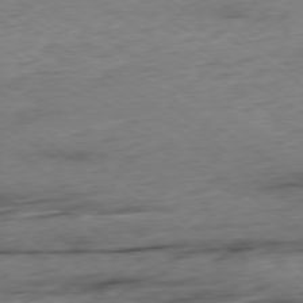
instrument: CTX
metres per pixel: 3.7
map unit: Hpe
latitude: -79.0864
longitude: -16.5924
